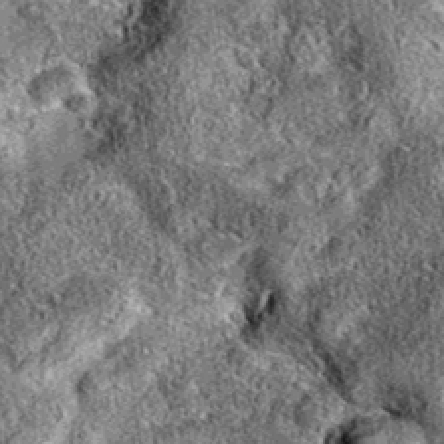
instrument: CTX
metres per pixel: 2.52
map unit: eAb
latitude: 36.5168
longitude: 109.0675
